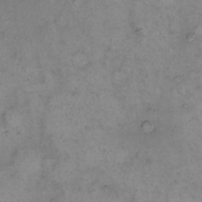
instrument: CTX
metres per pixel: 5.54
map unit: eHh
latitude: 15.3104
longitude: -65.9528
